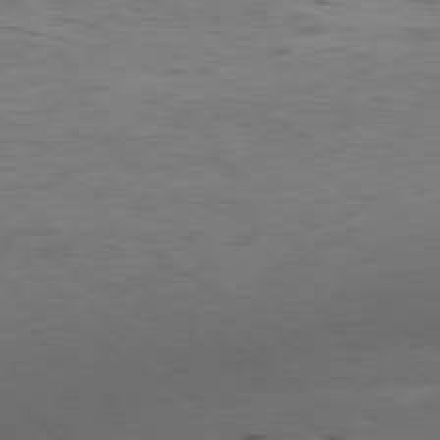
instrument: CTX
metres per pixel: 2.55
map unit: Ap
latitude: -79.2565
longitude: -101.0836
